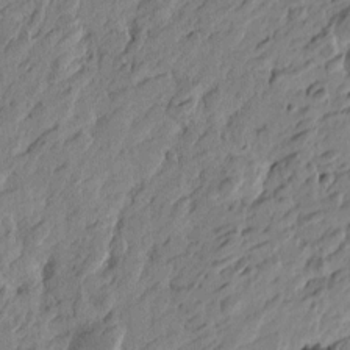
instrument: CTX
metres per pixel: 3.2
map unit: Htu
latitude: -4.7652
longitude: -178.9703
